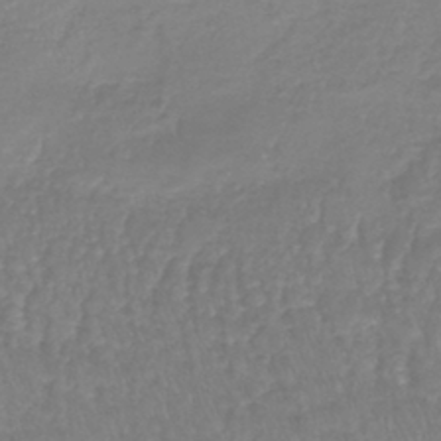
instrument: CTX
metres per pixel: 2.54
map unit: lHb
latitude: -40.8786
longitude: 65.6722
